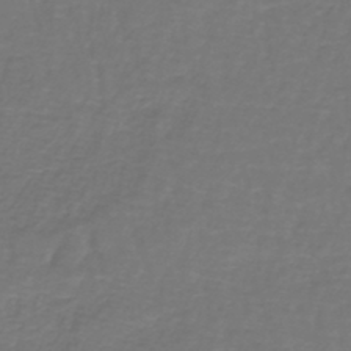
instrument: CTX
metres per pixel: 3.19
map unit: lHb
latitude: -43.4265
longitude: 57.1242
